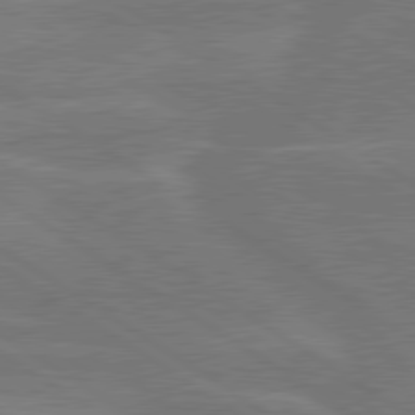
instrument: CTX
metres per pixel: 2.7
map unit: lApd
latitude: 79.9906
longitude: -122.2711
